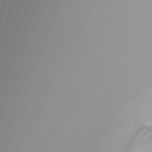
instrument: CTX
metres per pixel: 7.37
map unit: Nhu
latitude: -6.7652
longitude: -83.5938
